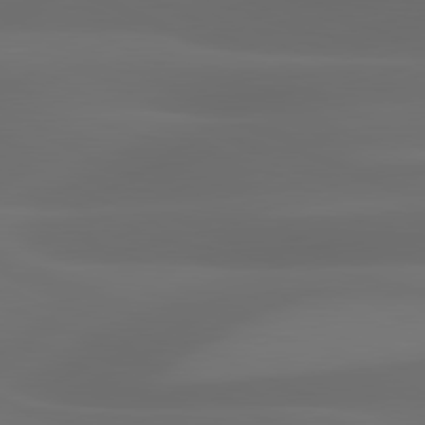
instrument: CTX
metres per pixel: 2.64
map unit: lApd
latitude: 81.0080
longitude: 123.3699
